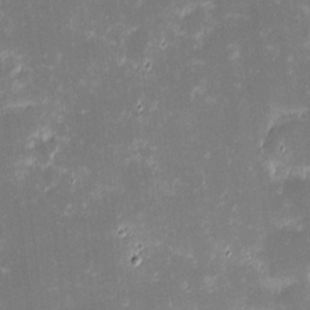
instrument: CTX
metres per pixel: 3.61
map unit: eHh
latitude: -2.3306
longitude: -86.3467
